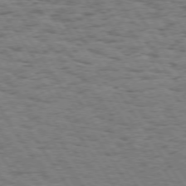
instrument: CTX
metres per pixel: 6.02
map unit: Hpe
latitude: 73.8773
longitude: -134.1389
